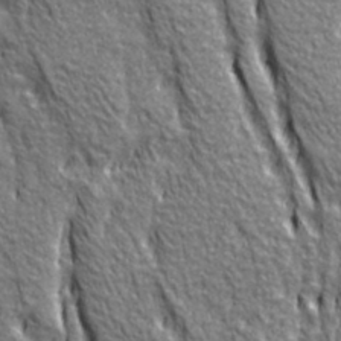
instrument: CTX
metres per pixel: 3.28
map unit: Ave
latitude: 20.7435
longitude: -135.2348
